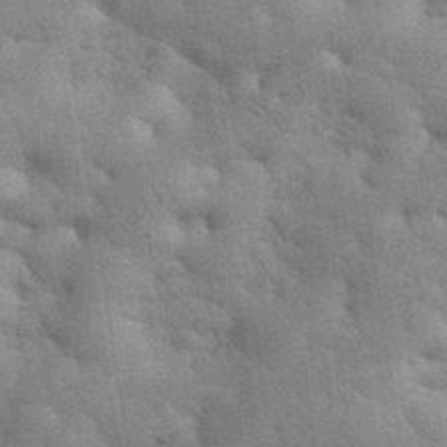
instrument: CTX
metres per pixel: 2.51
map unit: eHh
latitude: 35.2348
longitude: -65.5938
